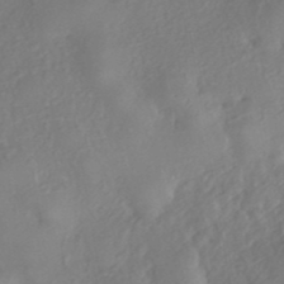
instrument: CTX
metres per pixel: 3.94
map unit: eHh
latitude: -42.2172
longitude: 118.5196
